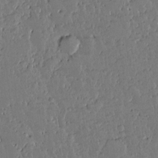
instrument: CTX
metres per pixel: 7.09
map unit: lAvf
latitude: 14.8758
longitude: -127.2537
